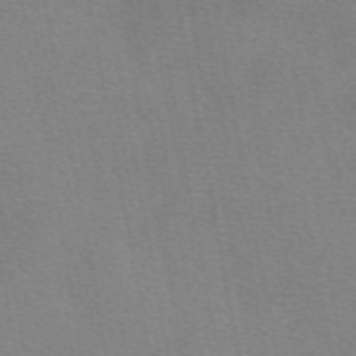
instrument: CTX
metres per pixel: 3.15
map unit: eAb
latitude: 50.2144
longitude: 105.1242
